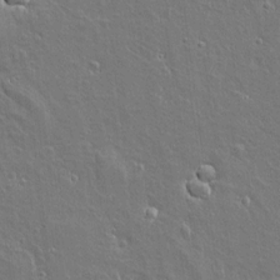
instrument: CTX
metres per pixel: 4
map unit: Aa
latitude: 12.3656
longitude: -125.4615
